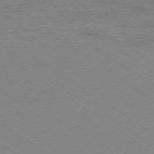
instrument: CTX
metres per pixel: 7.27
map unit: Ap
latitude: -78.7085
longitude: -85.3671
